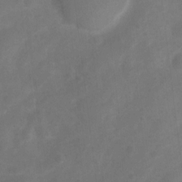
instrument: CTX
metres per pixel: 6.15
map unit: Nhu
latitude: 5.0269
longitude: -24.7813
